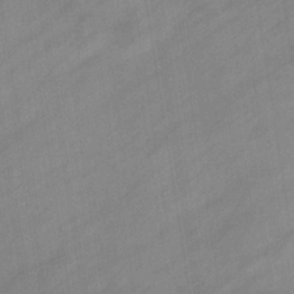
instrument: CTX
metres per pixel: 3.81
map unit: eHb
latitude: -37.6532
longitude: 79.3887
